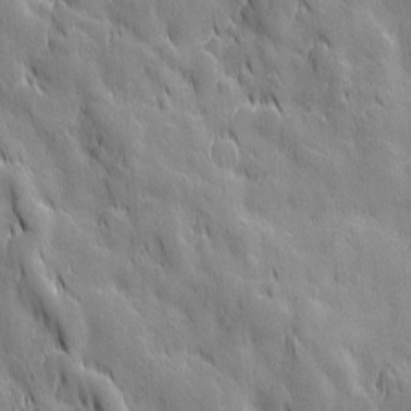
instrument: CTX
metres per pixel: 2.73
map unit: Ave
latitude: 12.7813
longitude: -104.8758
